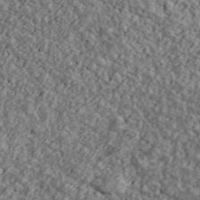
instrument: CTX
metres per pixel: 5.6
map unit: Ave
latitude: 43.5182
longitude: -111.1403
